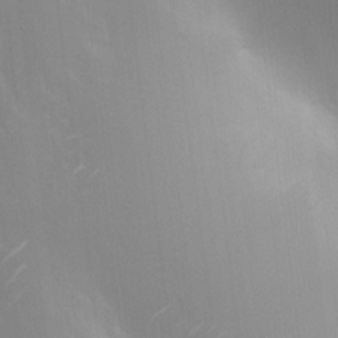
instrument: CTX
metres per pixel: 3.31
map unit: HNhu
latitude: 8.2523
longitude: -4.0822
